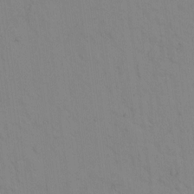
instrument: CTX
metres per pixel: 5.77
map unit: lAvf
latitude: 8.4790
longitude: 169.5210
